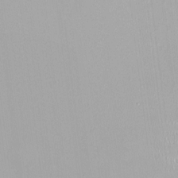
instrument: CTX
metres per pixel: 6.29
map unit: HNhu
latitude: -0.0850
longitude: -5.0269
